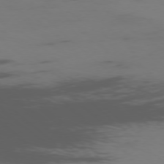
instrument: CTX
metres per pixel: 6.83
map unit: Ap
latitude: -76.9353
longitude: -67.2348
